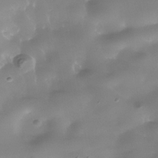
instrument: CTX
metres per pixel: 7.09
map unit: Nhe
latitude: -36.3306
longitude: -90.5357
